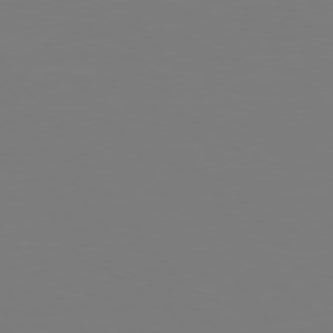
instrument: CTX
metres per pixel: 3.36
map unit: Hpe
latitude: 74.9703
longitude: -123.8205
